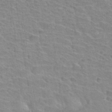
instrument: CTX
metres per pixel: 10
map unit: Hto
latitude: 33.6694
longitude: -39.6694
